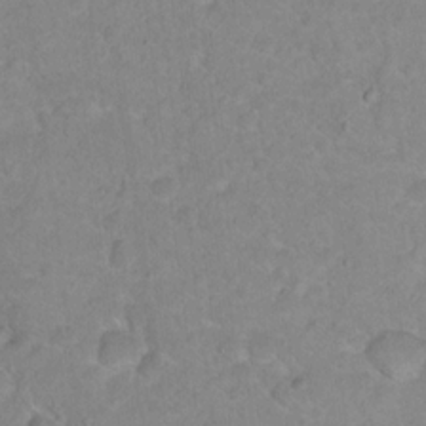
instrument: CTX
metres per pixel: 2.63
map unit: Nhu
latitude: 17.1970
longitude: -32.1389
